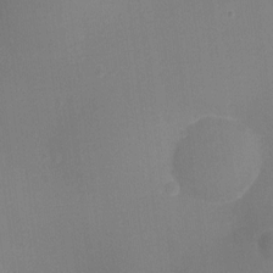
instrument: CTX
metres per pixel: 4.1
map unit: Ht
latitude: -9.8800
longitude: -23.9339
